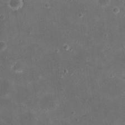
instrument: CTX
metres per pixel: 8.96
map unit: eHh
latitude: 20.8569
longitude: -66.6112
